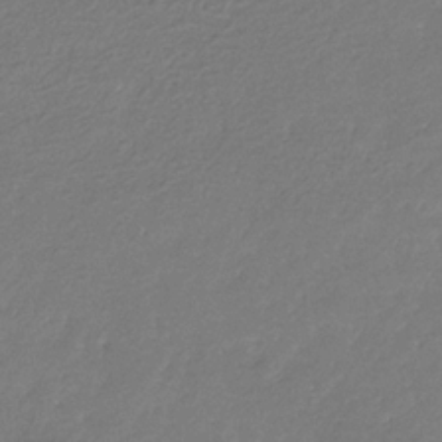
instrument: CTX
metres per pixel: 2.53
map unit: eHb
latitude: -30.3306
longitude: 71.0864
